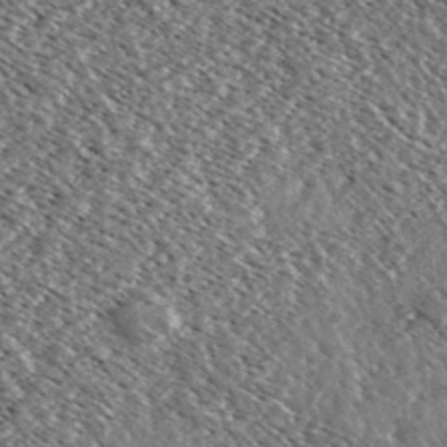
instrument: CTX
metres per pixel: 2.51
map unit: Ave
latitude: 36.9136
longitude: -109.6316
